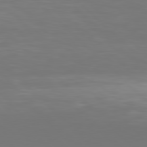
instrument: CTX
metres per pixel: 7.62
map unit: Hpe
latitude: 78.2145
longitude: -167.5938
